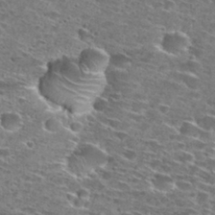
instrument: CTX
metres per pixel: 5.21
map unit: Hto
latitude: 28.2144
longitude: -46.4601
